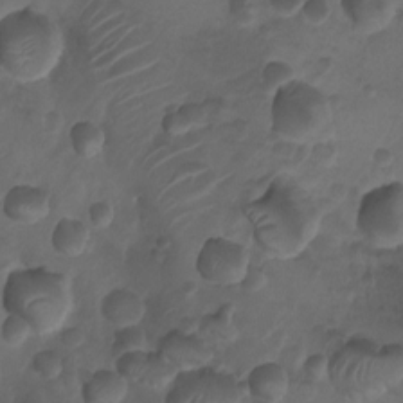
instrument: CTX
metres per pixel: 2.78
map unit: Nhu
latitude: 6.5546
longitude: -22.3467
